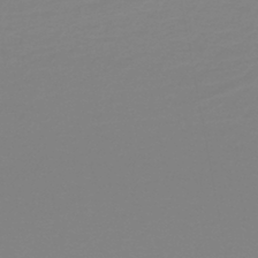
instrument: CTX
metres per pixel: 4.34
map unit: lHb
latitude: -41.0108
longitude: 63.6155
